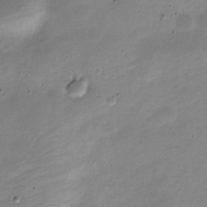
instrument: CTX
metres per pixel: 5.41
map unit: Nve
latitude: -22.1039
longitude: 105.4643
